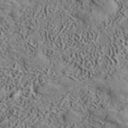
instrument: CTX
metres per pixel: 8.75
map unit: eHh
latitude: 36.8191
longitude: -80.4034
